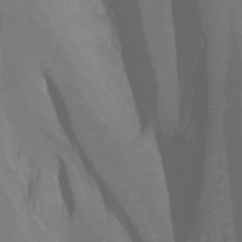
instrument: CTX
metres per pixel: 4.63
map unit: Htu
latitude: -1.0109
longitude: -75.6316
